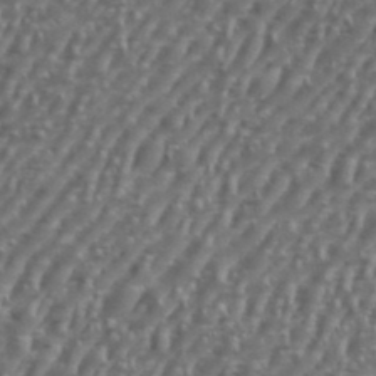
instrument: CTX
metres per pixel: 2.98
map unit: eHh
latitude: 35.9150
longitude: -134.1955
